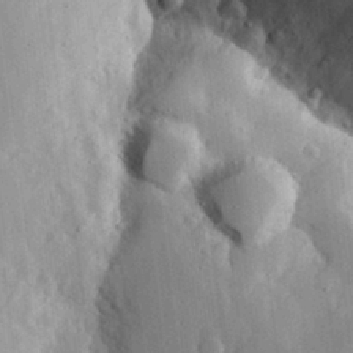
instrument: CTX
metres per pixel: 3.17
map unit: eHh
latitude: 29.2537
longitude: -80.4790
